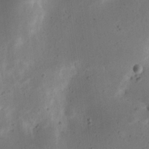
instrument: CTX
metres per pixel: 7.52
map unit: Nhu
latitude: 18.9136
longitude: -74.3467
